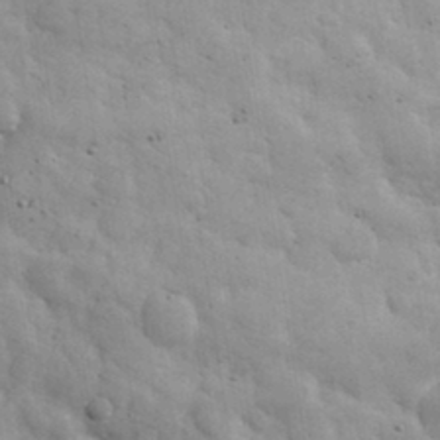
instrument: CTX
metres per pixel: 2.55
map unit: eHh
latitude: 33.7261
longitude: -69.7639
